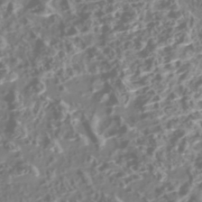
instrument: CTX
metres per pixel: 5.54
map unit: Nhe
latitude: -47.2565
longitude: -172.8002
